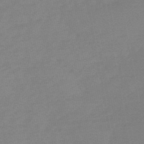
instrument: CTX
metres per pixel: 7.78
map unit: HNb
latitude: -50.5385
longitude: -38.9514
